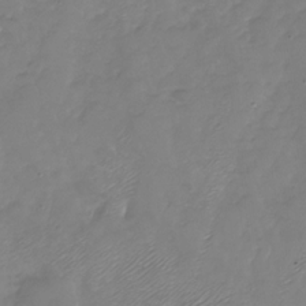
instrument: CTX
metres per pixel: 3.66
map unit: Nhu
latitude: -28.0850
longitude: -60.1578
